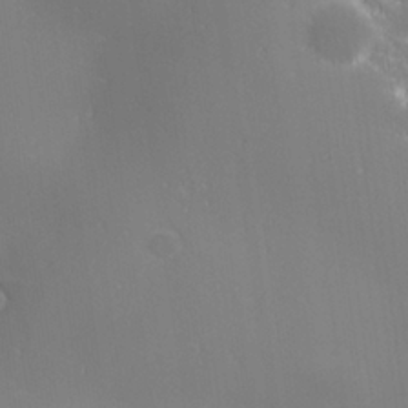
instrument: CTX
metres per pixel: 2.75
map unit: lHvf
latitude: 27.2537
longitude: 142.2550
